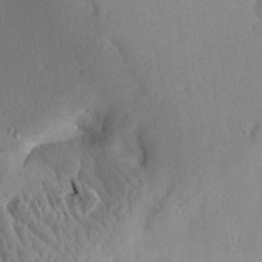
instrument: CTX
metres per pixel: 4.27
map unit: Aa
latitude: 12.7435
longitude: -140.2333
